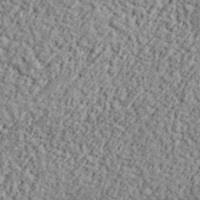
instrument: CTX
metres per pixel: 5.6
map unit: lHvf
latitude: 37.9150
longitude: -91.6883
